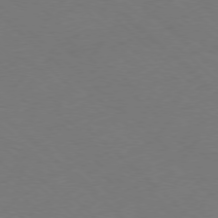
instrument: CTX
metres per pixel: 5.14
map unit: Ap
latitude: -77.9178
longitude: -98.8191
